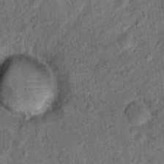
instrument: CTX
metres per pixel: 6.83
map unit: Ht
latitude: 9.5938
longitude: -38.7435
